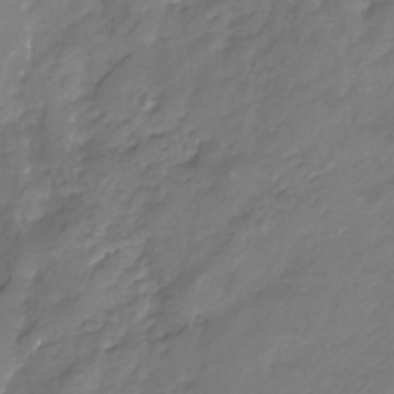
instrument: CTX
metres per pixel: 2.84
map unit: Nhu
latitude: -23.4832
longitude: -57.1214
